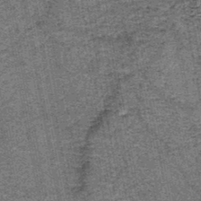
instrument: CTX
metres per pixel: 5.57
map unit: HNb
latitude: -45.5966
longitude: 53.1998
